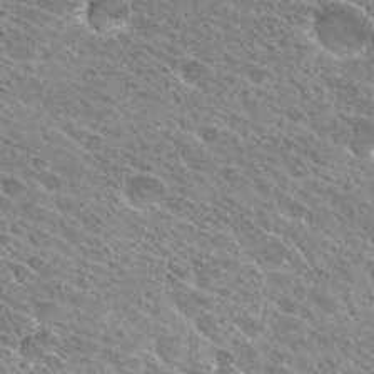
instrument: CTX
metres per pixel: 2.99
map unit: Hto
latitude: 27.5182
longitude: -39.6505
